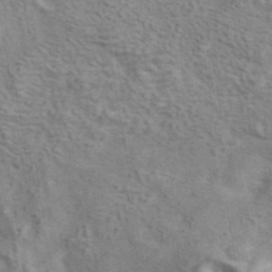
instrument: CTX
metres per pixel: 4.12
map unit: ANa
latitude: 41.9150
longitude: 13.9367
